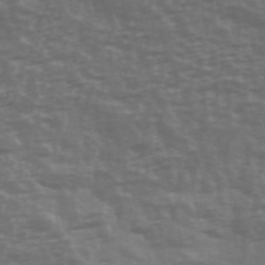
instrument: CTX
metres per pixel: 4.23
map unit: Ave
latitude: 39.4993
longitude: -114.0255
